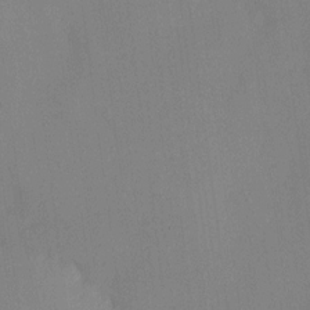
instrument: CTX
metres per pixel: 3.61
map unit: HNhu
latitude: 14.0444
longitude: 13.6911
